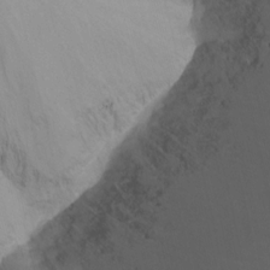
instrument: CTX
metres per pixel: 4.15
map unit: Ht
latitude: -9.1242
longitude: -46.3090
